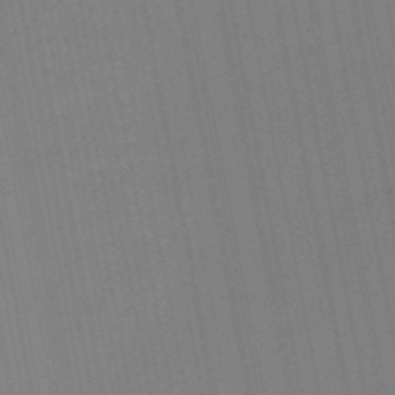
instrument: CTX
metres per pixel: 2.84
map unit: lHb
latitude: -48.8408
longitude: 67.0864
